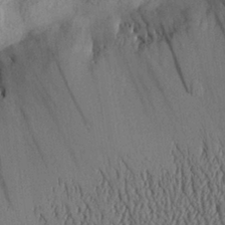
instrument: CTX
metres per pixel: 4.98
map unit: Aa
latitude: 30.4790
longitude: -137.3860
